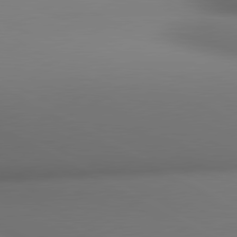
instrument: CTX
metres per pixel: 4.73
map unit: lApd
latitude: 80.7435
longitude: 136.3873
